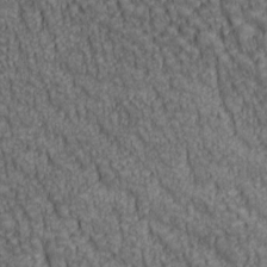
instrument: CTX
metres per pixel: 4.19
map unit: lAa
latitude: 6.9703
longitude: -116.0822
